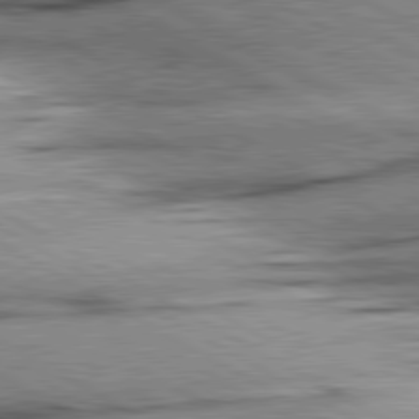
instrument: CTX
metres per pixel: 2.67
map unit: lApd
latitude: 80.5357
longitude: -156.9324
